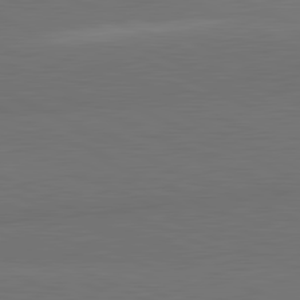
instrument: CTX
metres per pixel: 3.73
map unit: lApd
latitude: 81.8205
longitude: 157.7855
